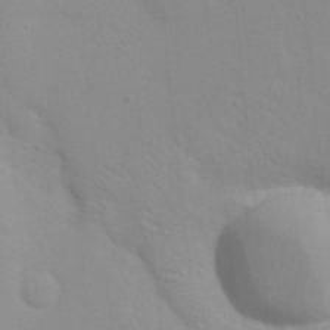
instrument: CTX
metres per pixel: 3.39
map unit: eHh
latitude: 21.3860
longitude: -64.3845
